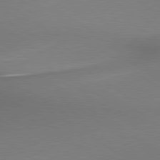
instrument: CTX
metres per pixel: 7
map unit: lApd
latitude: 79.4616
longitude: 178.1417
